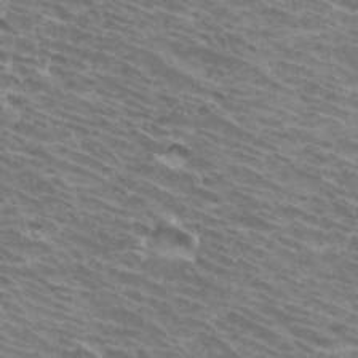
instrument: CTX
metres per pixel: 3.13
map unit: Hto
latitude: 33.8583
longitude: -42.2523
